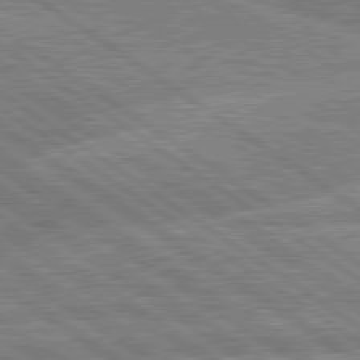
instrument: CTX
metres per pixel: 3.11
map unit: lApd
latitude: 79.8017
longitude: -157.1403
